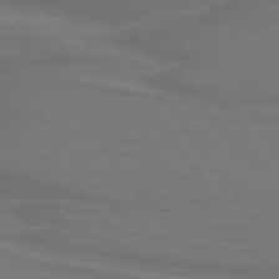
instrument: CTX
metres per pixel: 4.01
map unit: lApd
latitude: 74.6113
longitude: -79.8395
